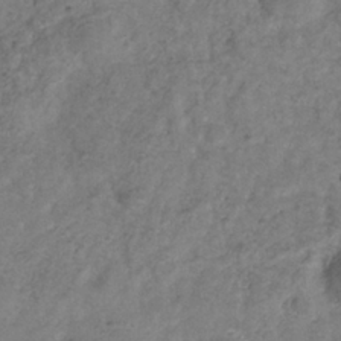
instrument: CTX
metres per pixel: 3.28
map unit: Hve
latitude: -33.9745
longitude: 89.7855
